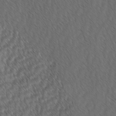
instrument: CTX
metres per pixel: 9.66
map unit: lAvf
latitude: -3.2186
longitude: -114.0822
